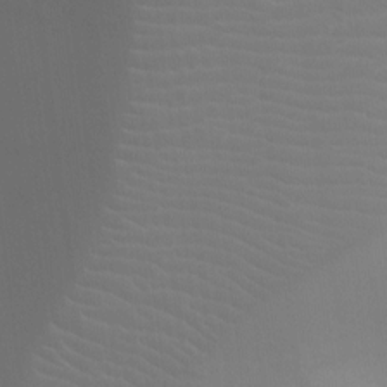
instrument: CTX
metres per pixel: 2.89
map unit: Ht
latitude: -8.5952
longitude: -24.2333
